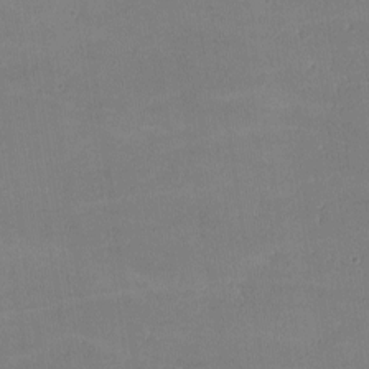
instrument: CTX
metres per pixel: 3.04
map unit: lHvf
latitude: -9.4454
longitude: -101.7450
